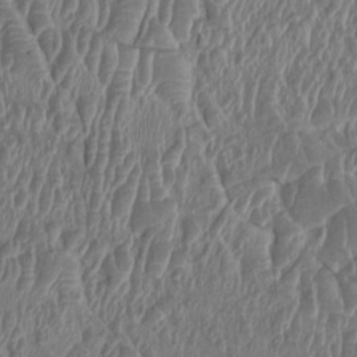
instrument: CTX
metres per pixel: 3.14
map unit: HNhu
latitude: 3.0269
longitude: -6.1011
